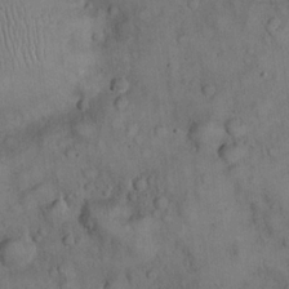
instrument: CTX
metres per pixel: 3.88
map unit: eHh
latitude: 22.7624
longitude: -60.8380
